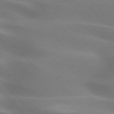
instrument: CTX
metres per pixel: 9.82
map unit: lApd
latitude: 75.6505
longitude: -61.3292
